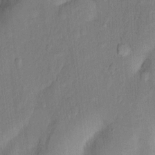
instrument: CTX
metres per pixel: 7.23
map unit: Nhu
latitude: 5.6127
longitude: -24.0633
